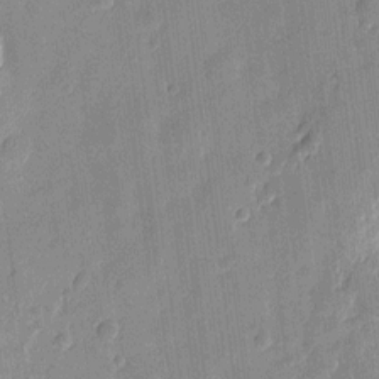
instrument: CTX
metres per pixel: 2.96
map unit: eHh
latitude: 7.9150
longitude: -73.8962
